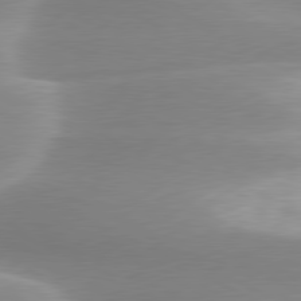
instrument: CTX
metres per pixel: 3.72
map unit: lApd
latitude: 79.7828
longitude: -115.2536
